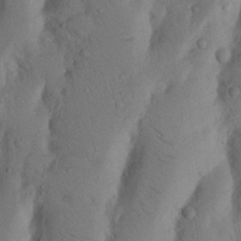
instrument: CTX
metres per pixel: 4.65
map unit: Nhu
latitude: 19.3859
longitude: -75.7828
